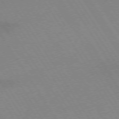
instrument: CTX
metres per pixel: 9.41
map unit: lApd
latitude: 72.8569
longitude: -57.9528
